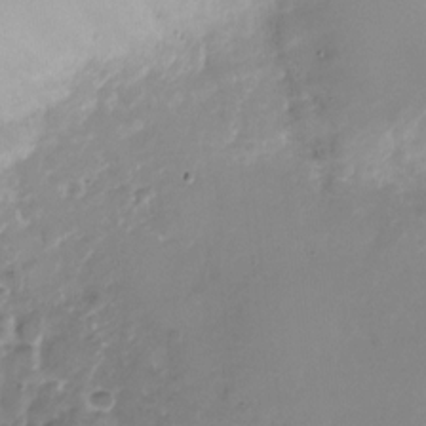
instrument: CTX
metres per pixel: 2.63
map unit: Nhu
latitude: -28.2551
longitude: -78.9892
